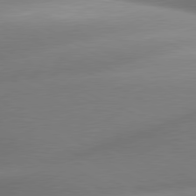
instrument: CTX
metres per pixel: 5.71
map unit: lApd
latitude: 80.1578
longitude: -158.8002
